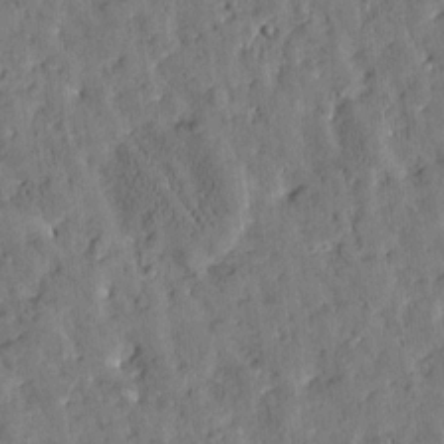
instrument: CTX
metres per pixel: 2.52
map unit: Htu
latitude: -2.9541
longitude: 174.8030
